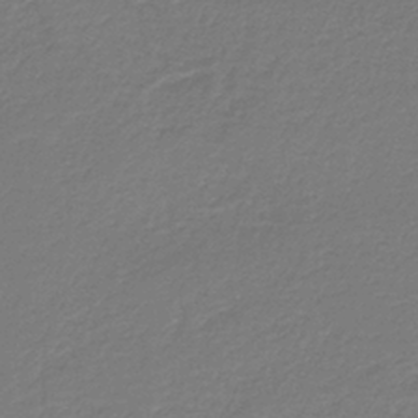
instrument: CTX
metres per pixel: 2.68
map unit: HNb
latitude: -38.2362
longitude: 55.2187
